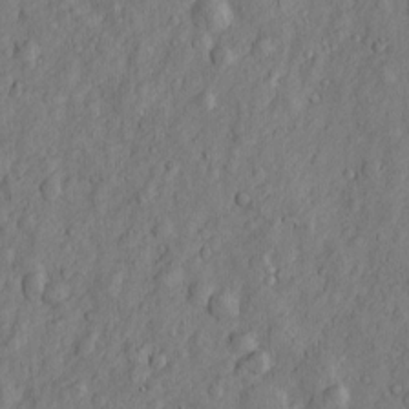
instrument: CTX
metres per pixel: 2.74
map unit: Htu
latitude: -3.7855
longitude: 158.3306
